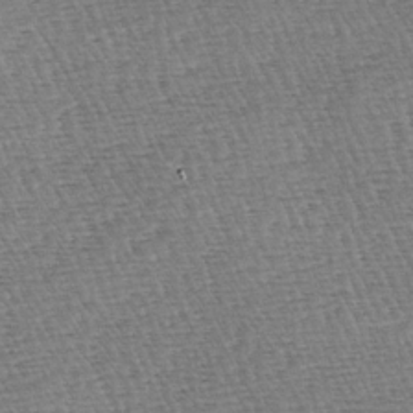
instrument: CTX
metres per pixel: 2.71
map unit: lAa
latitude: -3.4832
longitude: -122.9136
